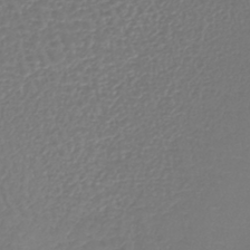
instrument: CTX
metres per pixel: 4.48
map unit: lHb
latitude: -42.2361
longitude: 72.1039
